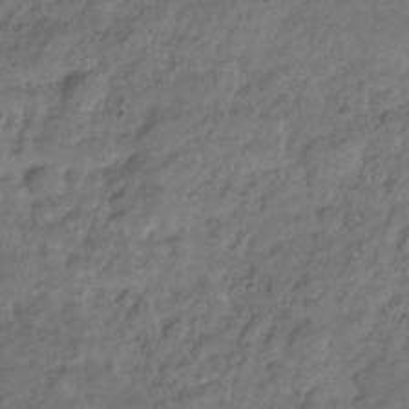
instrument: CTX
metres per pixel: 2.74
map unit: Hve
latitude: -30.9730
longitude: 95.7477
